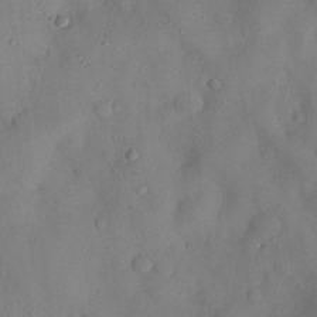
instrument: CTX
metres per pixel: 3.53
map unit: Nhu
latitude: 26.3467
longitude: -72.8569
